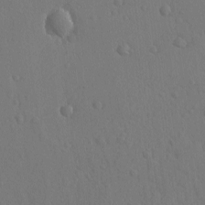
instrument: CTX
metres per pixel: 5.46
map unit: lAvf
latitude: -8.9919
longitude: -120.7247
